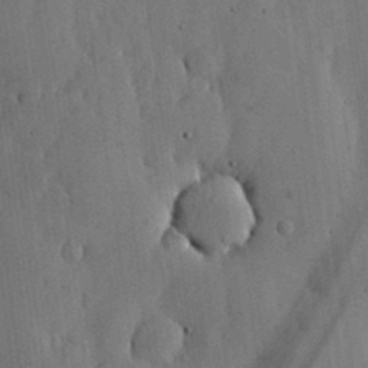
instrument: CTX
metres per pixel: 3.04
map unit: lHvf
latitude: 17.6694
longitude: -114.2144
